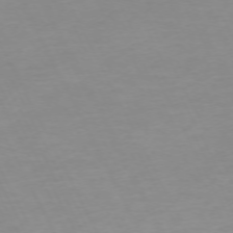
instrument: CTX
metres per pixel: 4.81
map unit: Ap
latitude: -72.9730
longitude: -69.7072
